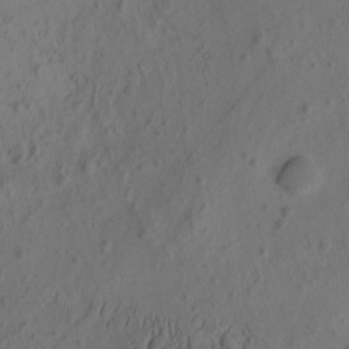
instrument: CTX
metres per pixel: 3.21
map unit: eHh
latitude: -1.3888
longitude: 16.5952
